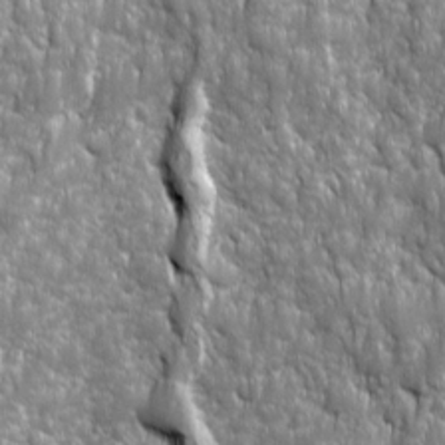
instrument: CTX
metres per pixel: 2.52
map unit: Ave
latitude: 16.0444
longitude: -134.5168
